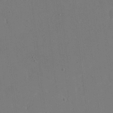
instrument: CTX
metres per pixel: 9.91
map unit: eHh
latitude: 19.1592
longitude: -67.9339
